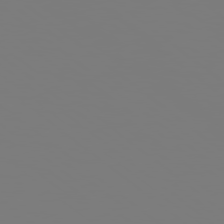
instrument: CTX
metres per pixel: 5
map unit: Hpe
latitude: 78.5735
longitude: 173.7855
